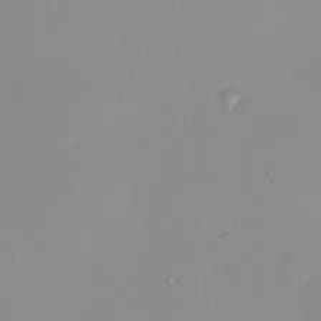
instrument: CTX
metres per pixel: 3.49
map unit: HNhu
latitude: 7.5938
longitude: 10.9731
